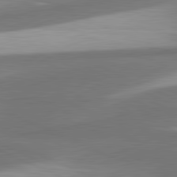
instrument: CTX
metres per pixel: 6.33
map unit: lApd
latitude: 81.6316
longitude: 175.1242
